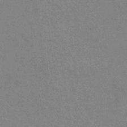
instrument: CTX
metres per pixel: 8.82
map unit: eHb
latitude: -36.6140
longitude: 76.5763
